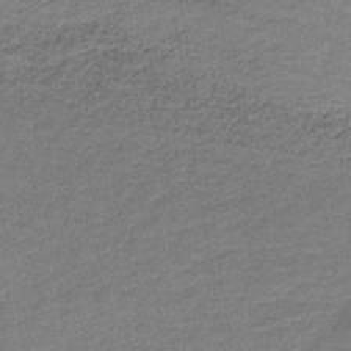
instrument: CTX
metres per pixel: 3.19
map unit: lHb
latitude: -34.9164
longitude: 65.0676
